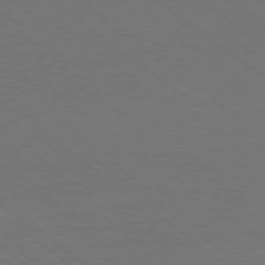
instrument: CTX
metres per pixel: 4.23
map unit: Ap
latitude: -79.2754
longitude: -54.6112
